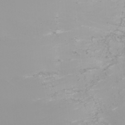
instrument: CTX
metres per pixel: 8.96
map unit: Nhu
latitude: -8.4251
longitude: -82.6679
